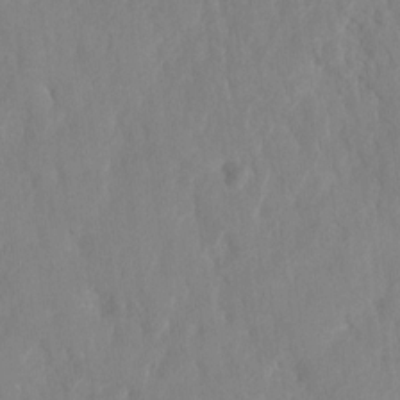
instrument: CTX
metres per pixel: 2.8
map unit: HNhu
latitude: -24.0472
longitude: 49.6155
